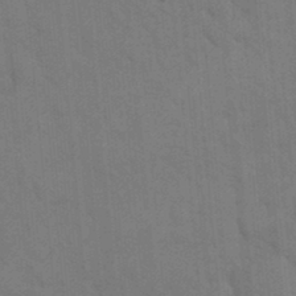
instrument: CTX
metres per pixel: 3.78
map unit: eHh
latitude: 18.7624
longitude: -64.3089
